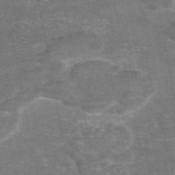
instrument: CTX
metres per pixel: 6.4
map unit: eAb
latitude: 47.2726
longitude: 105.3887
